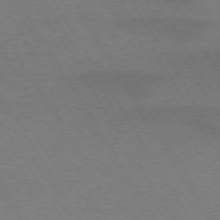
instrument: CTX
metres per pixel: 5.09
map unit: lApd
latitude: 72.6869
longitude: -57.4048
